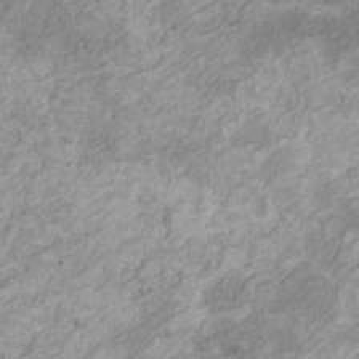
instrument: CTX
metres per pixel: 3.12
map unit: HNhu
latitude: 3.4426
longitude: -3.0269
